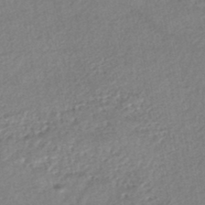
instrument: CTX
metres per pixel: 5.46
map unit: HNhu
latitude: -47.3698
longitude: 102.5007
